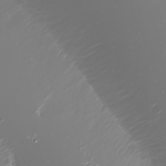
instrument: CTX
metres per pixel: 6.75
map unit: Nhu
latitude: -0.7653
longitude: -78.9892
